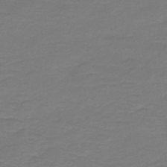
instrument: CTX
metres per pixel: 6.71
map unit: HNb
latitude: -46.8408
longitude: 53.5021
